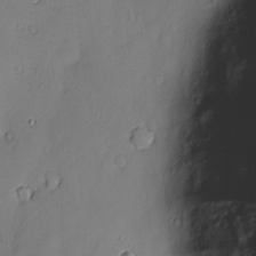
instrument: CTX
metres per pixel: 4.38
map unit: Nve
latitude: -8.3873
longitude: 173.7100
